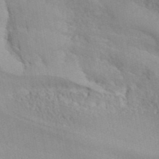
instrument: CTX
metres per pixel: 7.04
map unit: ANa
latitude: 41.9717
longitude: 53.6721
